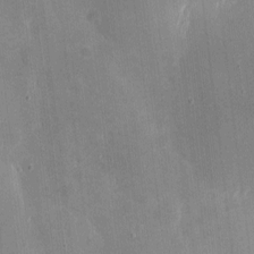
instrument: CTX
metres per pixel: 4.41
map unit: eHh
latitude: 4.3278
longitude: -72.5357
